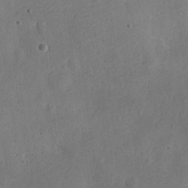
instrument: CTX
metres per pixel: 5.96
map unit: Nve
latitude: -25.0864
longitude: 107.4266
